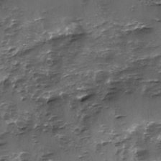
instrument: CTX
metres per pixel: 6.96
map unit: Ave
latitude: -9.6533
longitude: -117.8583
